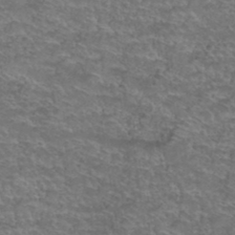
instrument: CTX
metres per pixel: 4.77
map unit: Hto
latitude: 38.9136
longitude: -43.1025
